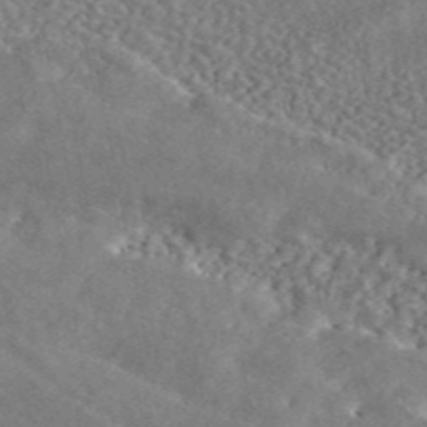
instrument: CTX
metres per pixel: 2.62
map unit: ANa
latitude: 46.3845
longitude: 50.3873
